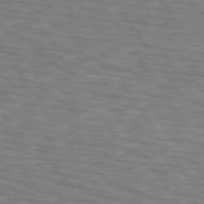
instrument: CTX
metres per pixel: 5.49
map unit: lApd
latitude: 74.2900
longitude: -74.4790
